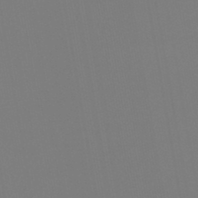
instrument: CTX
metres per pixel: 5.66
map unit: lHb
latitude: -46.5196
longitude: 71.1998
